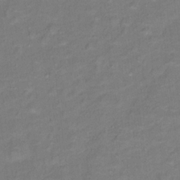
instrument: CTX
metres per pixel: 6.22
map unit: Ht
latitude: 12.1389
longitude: -40.0444
